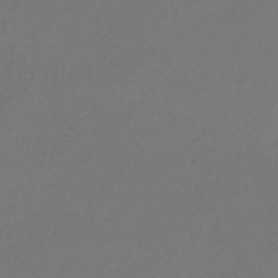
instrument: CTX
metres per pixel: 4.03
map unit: HNhu
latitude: -42.4440
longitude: 96.7274
